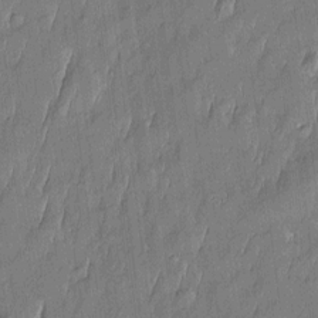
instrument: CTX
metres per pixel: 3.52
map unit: Htu
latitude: -5.6910
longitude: 175.1998
